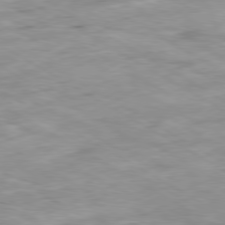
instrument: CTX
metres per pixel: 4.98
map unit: Ap
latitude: -80.3873
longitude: -74.2712
